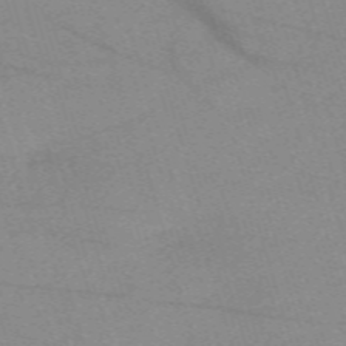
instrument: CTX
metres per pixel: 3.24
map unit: eHh
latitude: -62.3117
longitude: 54.3306
